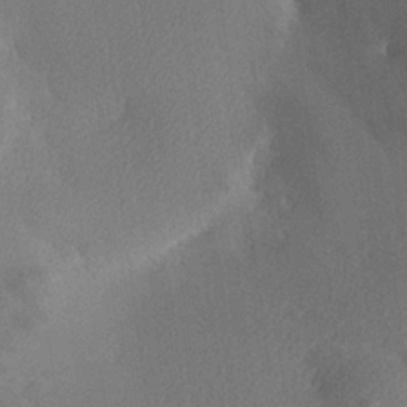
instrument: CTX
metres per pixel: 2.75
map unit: lHvf
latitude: 25.4048
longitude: 140.7274
